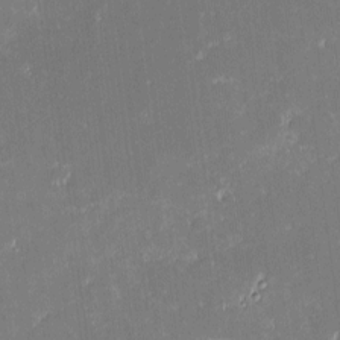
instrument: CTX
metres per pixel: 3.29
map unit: eHh
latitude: -2.4817
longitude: -85.5938
